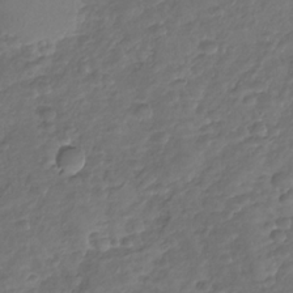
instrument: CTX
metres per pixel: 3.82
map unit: Nhu
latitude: -30.7085
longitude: -61.2915
